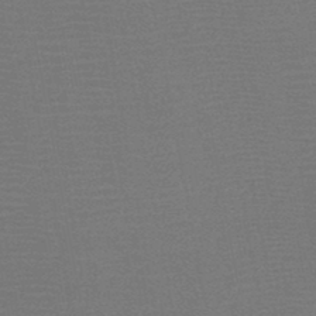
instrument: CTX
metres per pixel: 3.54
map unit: HNb
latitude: -46.2361
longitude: -40.0633
